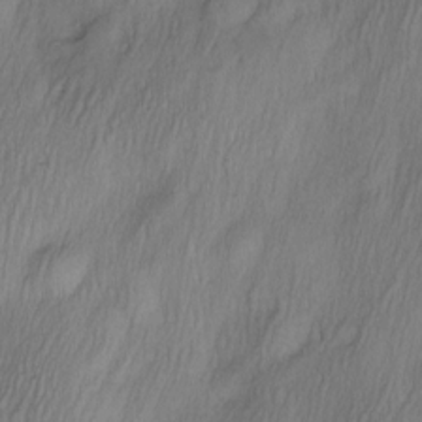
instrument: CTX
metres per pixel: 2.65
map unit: Nve
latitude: -23.0487
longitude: -138.2522
